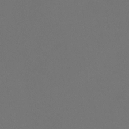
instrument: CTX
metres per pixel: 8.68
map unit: Htu
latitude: -13.5588
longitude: -48.3656
